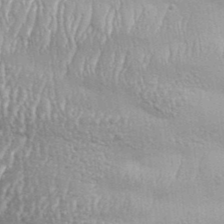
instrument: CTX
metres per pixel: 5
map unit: Aa
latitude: 33.4426
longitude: -135.6505
